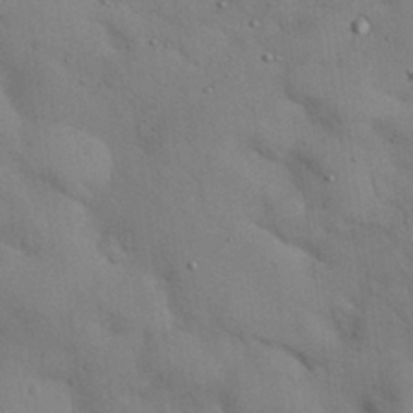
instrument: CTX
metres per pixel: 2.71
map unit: Nhu
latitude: 27.1970
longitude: -71.3670
